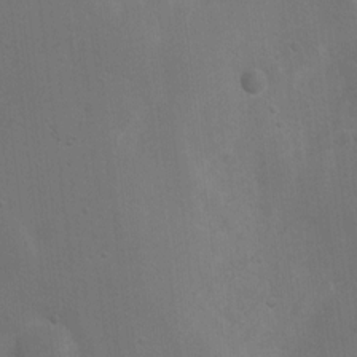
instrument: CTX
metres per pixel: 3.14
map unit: Ht
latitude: 4.4034
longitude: -28.8380
